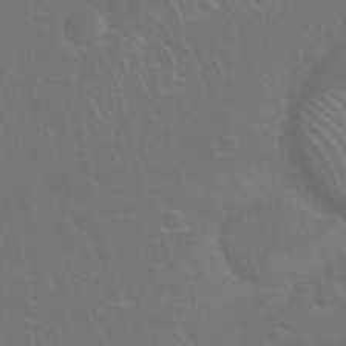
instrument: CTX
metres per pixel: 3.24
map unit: Nhu
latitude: 27.8961
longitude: -61.9717
